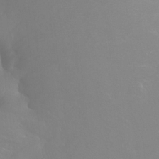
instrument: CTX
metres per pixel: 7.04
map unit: Ht
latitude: -6.9730
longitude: -32.3278
